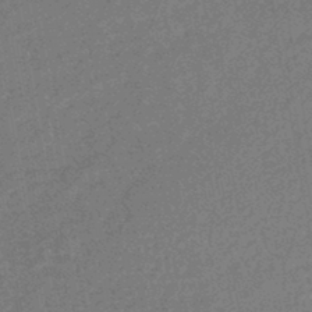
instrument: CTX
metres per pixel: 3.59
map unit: HNhu
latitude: -44.8219
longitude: 99.3321
